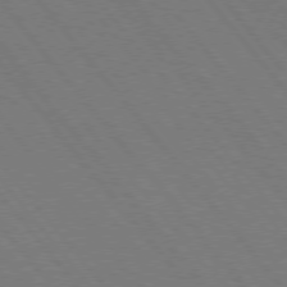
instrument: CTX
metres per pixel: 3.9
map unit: Hpe
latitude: 75.3482
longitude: -138.3845
